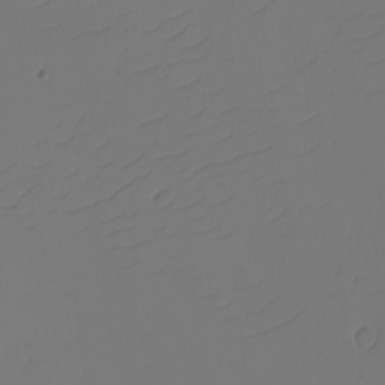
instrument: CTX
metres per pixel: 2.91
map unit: eHh
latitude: -2.4817
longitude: -74.2900
